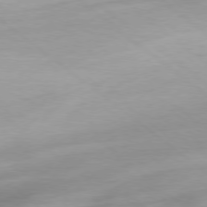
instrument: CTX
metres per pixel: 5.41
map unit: Ap
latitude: -78.8408
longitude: -78.5168
